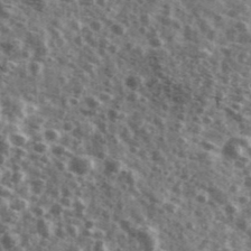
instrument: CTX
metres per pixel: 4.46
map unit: Ave
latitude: 41.8016
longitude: -106.7813
